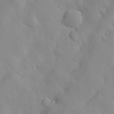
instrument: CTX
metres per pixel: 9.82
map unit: Nhu
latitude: 26.4412
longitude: -72.5357
